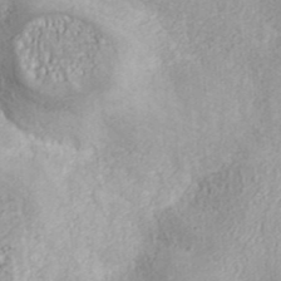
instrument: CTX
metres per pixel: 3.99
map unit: ANa
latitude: 35.2726
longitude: 13.9745
